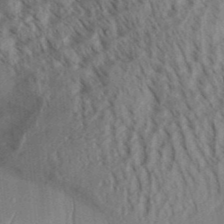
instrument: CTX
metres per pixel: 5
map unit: Aa
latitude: 30.8191
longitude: -138.7057
